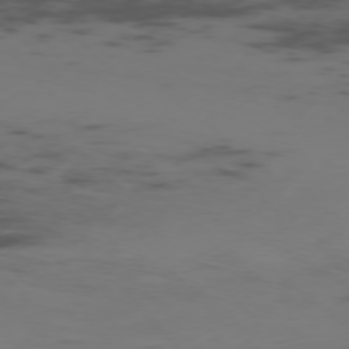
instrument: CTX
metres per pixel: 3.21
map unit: Ap
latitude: -76.0850
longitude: -66.3467
